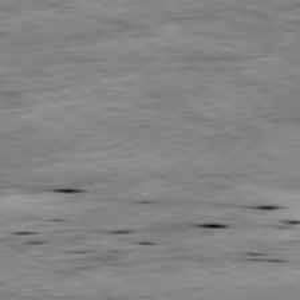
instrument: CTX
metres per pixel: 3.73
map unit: Ap
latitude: -80.7841
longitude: -89.5372
